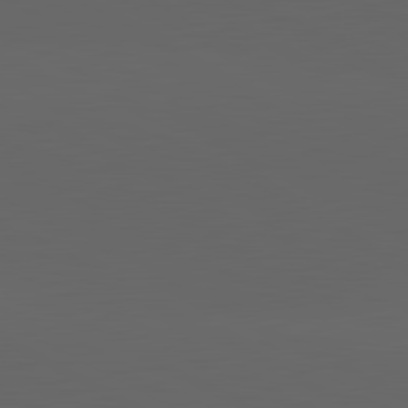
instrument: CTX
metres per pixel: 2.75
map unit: lApd
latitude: 82.0255
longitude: 131.2754
